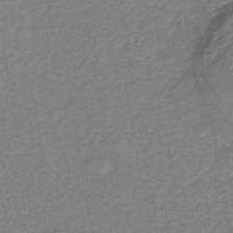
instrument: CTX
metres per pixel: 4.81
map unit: lHb
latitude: -38.4629
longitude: 72.6707
